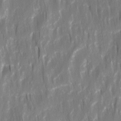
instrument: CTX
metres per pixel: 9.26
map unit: Ave
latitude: 15.5749
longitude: -134.7624
